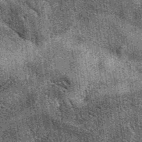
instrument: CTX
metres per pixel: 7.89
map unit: eAb
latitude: 39.3671
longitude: 107.5399
